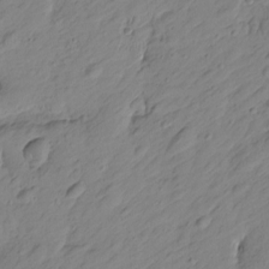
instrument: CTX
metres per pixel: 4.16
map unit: Htu
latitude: -1.5777
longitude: -175.1970
